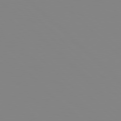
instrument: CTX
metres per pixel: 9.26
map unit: Hpe
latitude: 78.2901
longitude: 179.1998
